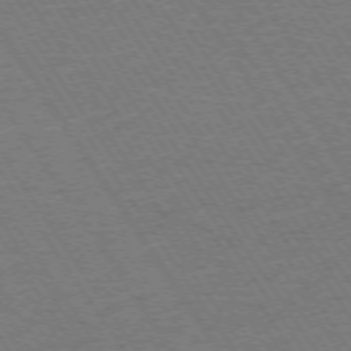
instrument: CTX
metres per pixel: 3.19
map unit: Ap
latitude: -74.4440
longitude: -78.5357
